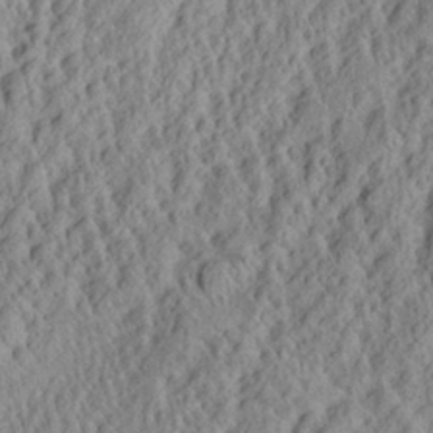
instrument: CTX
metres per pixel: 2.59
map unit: Aa
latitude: 30.1578
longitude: -137.1592
